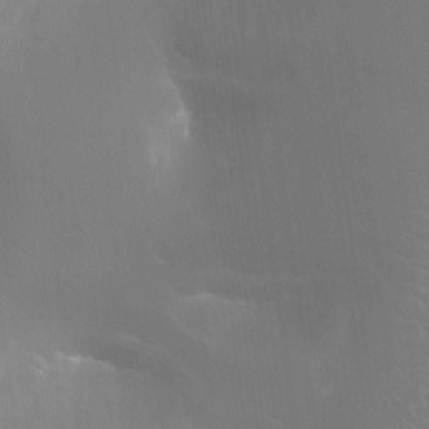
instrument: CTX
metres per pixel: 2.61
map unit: Ht
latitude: -16.0850
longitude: -41.5371
